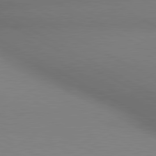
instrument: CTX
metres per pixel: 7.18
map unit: lApd
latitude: 80.5546
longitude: 135.2754
